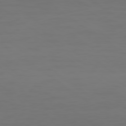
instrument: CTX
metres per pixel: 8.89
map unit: Ap
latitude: -78.7085
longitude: -79.3482
